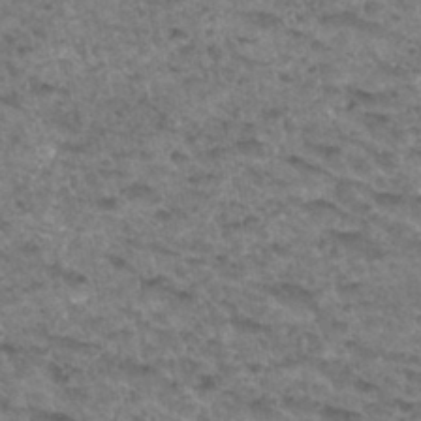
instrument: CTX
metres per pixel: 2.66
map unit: Hto
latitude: 33.4049
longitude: -48.5924
